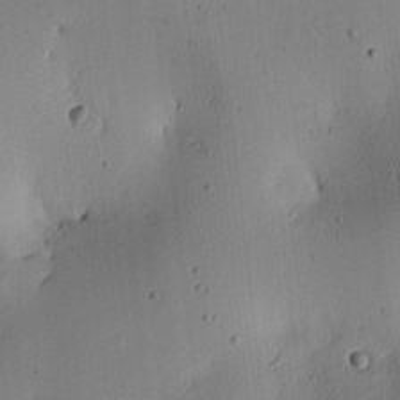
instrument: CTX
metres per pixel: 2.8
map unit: lAa
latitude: 6.3845
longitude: -113.8961
